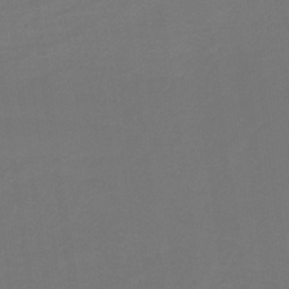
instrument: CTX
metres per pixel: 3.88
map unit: HNb
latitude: -38.0283
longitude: 54.8786
